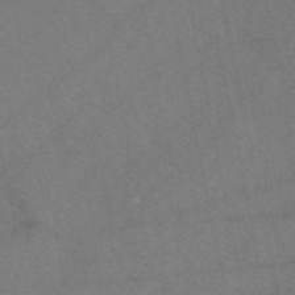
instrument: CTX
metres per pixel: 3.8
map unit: eAb
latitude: 47.9906
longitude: 110.1983
